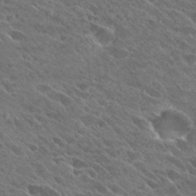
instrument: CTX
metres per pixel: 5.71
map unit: Hto
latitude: 27.5371
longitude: -41.8961
